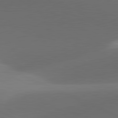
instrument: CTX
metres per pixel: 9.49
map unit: lApd
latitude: 81.5371
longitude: 130.8786
